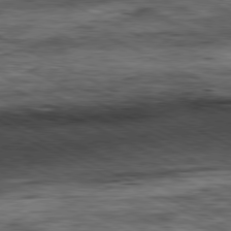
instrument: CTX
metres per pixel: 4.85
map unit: Ap
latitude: -80.9731
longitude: -84.2712
